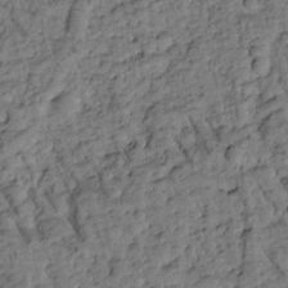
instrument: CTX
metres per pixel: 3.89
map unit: Htu
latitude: -3.0864
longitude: 173.8800
